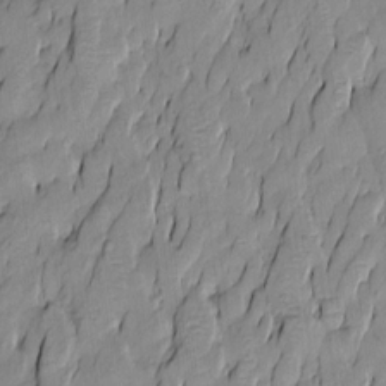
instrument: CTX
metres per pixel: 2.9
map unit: Htu
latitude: -9.7478
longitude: 176.4818
